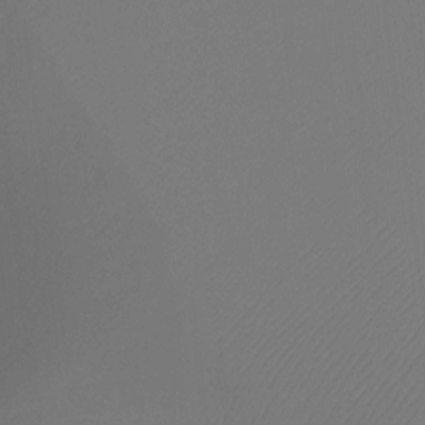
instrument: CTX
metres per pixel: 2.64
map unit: Ht
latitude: -15.2754
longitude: -49.4615
